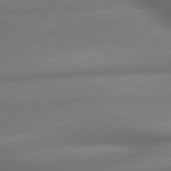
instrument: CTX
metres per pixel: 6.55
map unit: lApd
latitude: 79.6505
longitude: -167.1025
